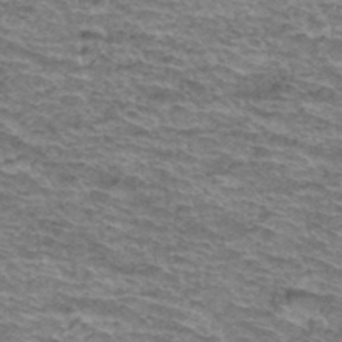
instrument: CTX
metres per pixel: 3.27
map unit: Hto
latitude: 37.9150
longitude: -43.2915
